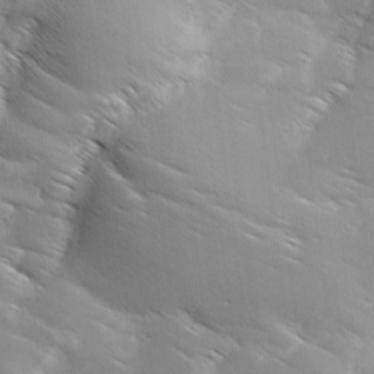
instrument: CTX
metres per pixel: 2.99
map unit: Ave
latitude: 1.5560
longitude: -114.1199
